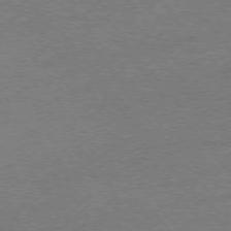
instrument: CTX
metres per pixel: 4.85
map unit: Ap
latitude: -76.5763
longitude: -96.4601
